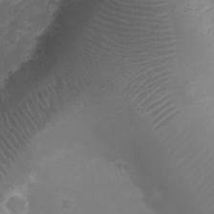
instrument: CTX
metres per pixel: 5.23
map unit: Ht
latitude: -3.5399
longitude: -19.2159
